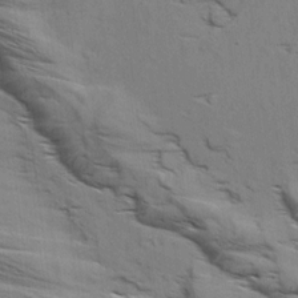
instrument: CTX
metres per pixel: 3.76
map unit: Aa
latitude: 9.0836
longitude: -140.1766
